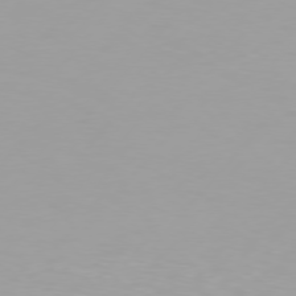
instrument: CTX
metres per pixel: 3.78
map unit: Hpe
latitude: 75.6316
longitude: -129.1025
